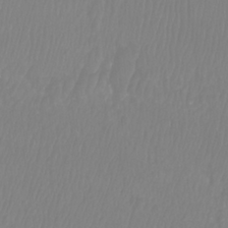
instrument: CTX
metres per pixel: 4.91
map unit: Htu
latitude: -9.0108
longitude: -75.1214
